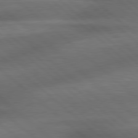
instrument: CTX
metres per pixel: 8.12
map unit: lApd
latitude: 79.0270
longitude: -117.3671
